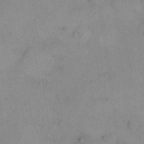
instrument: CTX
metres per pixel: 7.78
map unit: eHh
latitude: 14.9514
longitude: -67.8583
